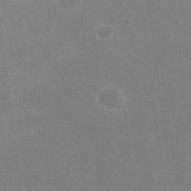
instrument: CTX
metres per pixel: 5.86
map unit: eHh
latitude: 21.0459
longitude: -68.3467
